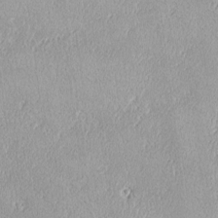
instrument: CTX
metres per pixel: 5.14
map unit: lHvf
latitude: -13.8422
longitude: -104.4034
